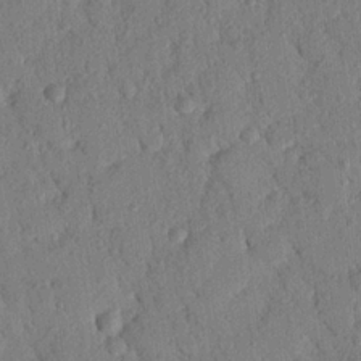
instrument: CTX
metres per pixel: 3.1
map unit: Nhu
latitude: 21.0081
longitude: -78.6113
